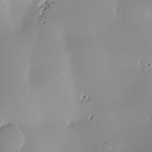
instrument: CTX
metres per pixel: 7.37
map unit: Nve
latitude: -9.4265
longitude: 174.4817
